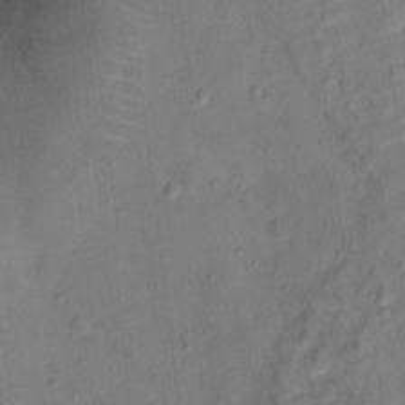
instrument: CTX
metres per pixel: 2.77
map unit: Ht
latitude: 13.1214
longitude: -39.6316
